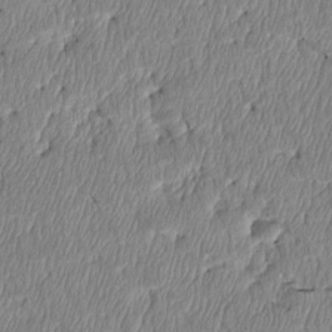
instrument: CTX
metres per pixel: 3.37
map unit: Htu
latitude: 4.0633
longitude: 151.2943
